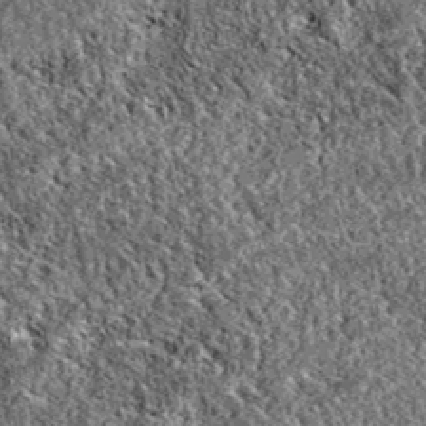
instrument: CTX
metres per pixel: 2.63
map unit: eAb
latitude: 37.6505
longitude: 111.7667
